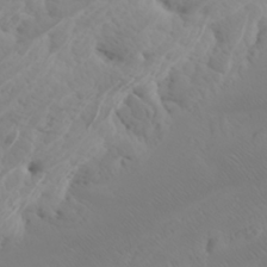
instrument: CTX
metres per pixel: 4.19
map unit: Htu
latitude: -6.5762
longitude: -70.8002
